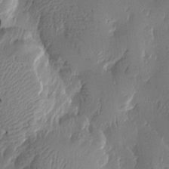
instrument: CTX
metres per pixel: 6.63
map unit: Htu
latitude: -2.0283
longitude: -177.3481
